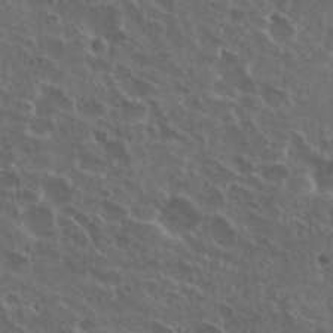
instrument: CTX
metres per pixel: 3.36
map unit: Nhu
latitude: 26.7246
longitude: -50.7813
